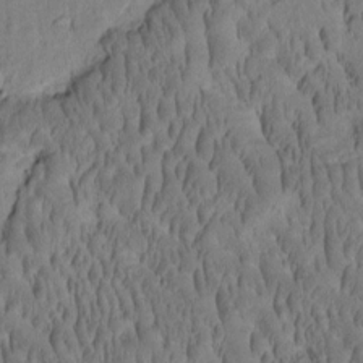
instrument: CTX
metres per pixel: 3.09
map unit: Htu
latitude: -2.4440
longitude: 171.7478
